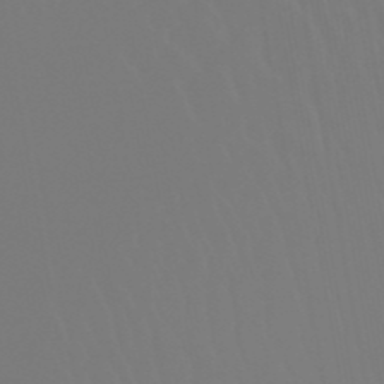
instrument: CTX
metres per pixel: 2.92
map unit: eHb
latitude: -50.5763
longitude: 74.5763
